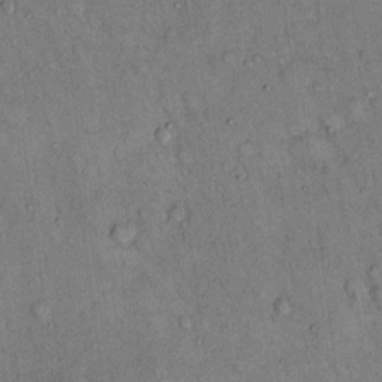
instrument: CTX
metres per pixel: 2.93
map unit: Hto
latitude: 13.6505
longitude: -59.1025
